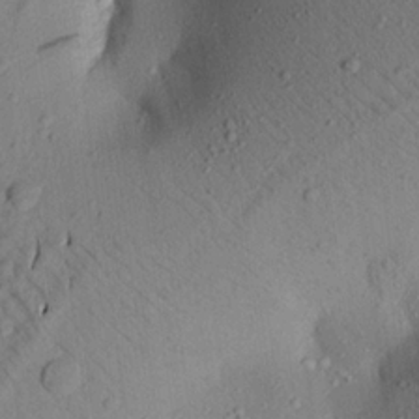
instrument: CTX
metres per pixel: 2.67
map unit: Aa
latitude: 21.0459
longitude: -147.8395
